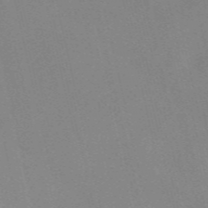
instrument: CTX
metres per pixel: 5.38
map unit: Nve
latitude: -57.4454
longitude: 62.7841
